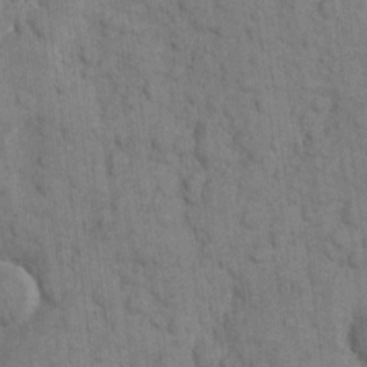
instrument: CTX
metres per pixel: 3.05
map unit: eHh
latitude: 10.3467
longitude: -66.1766
